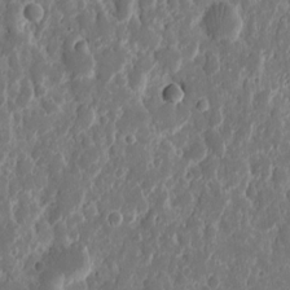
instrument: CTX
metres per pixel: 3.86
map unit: eHh
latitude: 11.7072
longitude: -72.0633
